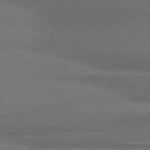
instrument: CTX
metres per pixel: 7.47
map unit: lApd
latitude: 81.3293
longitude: 175.8611
